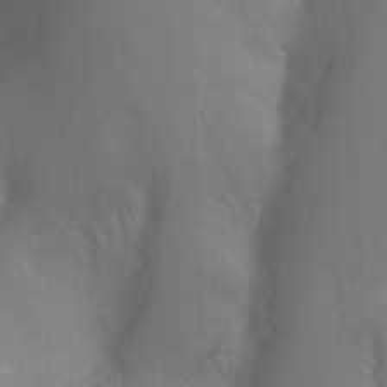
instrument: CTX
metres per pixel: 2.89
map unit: Nhu
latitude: -12.6896
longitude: -65.4427
